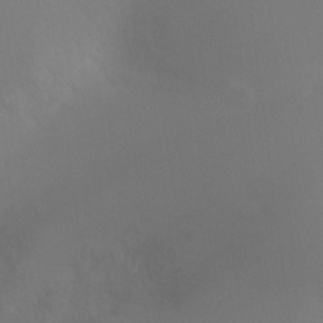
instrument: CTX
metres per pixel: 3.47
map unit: Ht
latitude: -4.7274
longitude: -18.9513
